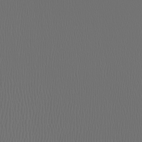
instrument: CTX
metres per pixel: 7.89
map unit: Nhu
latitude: -5.5588
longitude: -90.3845
